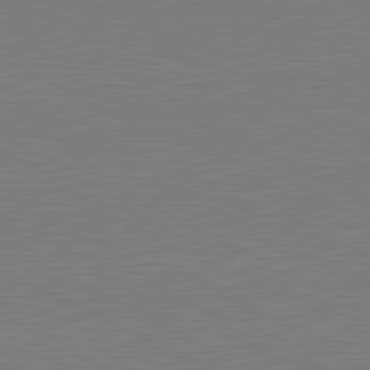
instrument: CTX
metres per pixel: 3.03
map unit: lApd
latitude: 81.4426
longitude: 150.7652
